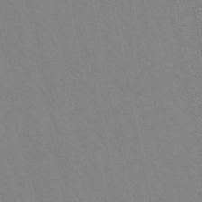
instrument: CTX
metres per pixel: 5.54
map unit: eHb
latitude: -51.1620
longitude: 77.9556
